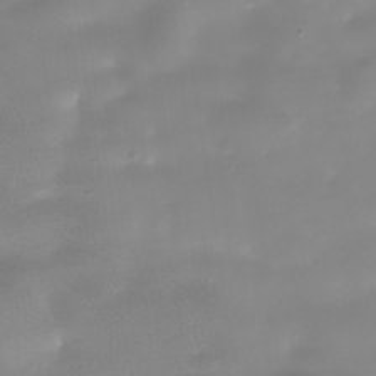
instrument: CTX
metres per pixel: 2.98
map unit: Nhe
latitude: -36.3117
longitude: -90.2900
